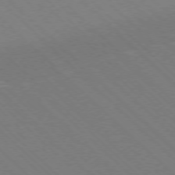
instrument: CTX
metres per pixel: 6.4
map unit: Ap
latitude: -77.3699
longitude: -66.1766
